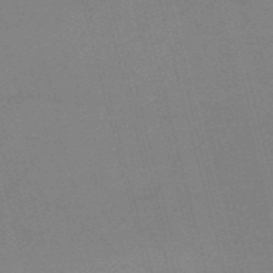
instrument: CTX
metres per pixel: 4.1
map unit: HNb
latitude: -53.0675
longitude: -46.9703
